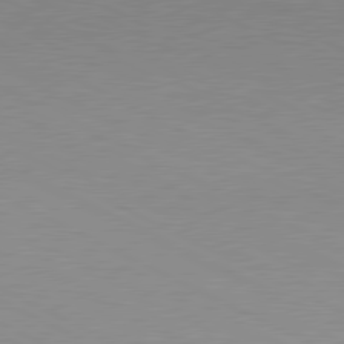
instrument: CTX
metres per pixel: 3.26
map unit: lApd
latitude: 80.1767
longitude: -127.7261
